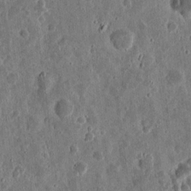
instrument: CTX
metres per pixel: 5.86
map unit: eHh
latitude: 11.6883
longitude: -73.6883
